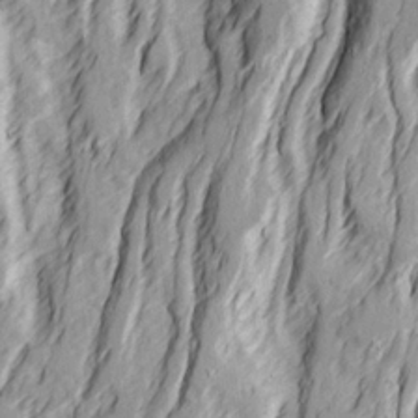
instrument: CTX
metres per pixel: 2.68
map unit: Ave
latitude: 22.5735
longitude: -132.5357
